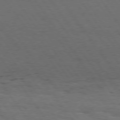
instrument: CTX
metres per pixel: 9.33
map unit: Hpe
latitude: 74.8569
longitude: -140.7435
